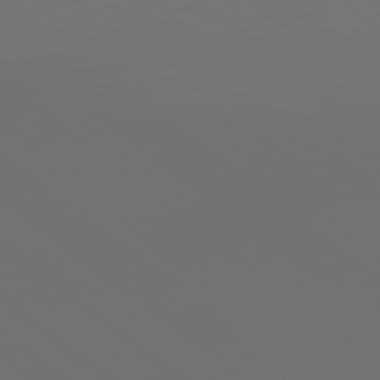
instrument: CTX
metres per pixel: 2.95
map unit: Hpe
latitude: 78.9892
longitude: 177.4643
